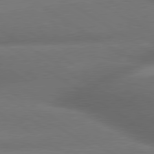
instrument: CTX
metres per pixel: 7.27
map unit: lApd
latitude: 79.7828
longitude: -154.9703
